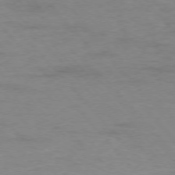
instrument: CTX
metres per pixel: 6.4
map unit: Ap
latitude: -77.0109
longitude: -83.9528
